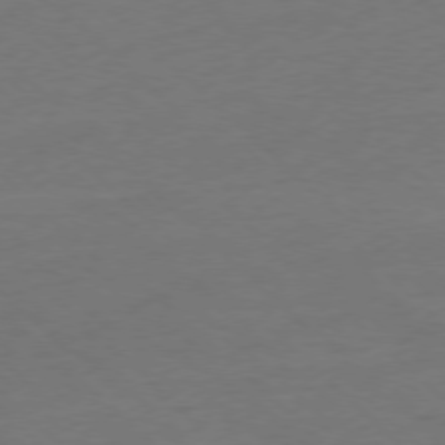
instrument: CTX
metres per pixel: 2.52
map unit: Ap
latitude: -77.8800
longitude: -79.8395
